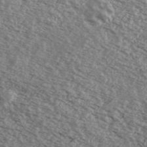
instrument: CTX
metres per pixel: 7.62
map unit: Ave
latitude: 38.9136
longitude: -109.3481
